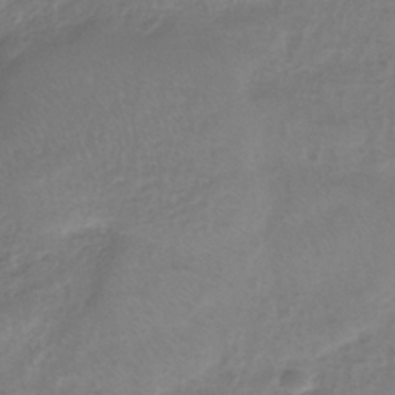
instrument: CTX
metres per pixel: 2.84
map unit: eHh
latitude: -39.4644
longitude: -26.3845
